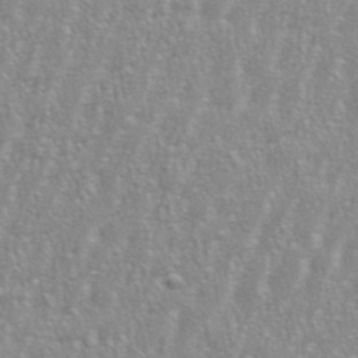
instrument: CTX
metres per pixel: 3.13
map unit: eHh
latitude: 34.3656
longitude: -132.1578
